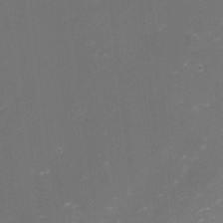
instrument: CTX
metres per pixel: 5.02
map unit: eHh
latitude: -1.6155
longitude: -79.8395
